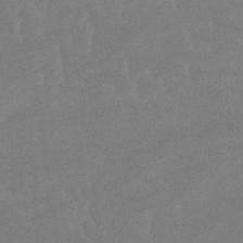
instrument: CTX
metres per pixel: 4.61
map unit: eHb
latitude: -33.7856
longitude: 68.1416
